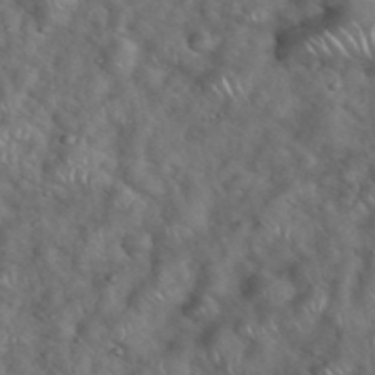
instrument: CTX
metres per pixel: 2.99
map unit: eHh
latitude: 39.4426
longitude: -57.3859
